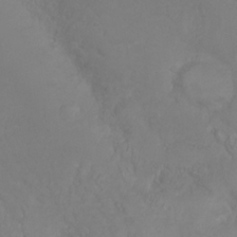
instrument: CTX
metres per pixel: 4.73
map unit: eHh
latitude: 25.6693
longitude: -64.2145
